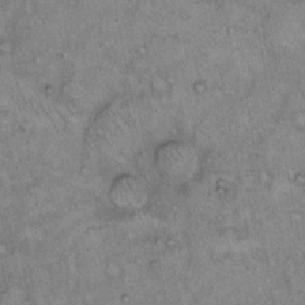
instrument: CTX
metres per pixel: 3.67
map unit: Hto
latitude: 12.3467
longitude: -58.7246
